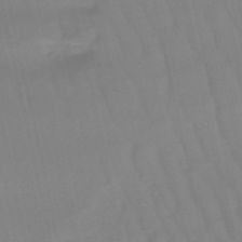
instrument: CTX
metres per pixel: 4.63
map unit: lHb
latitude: -49.5777
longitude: 76.2739
